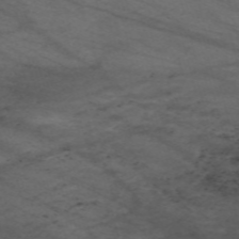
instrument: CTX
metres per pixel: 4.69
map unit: Nve
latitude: -59.8422
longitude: 61.3699
